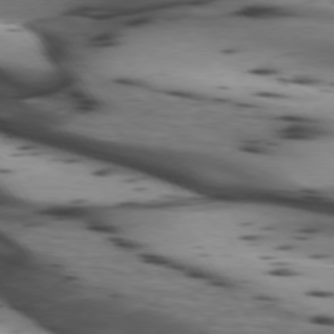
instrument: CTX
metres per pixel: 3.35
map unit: lApd
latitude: 74.2523
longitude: -64.4412
